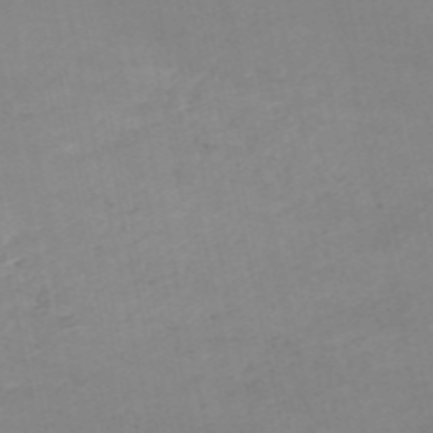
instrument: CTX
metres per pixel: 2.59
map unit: HNb
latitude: -54.7652
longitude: -37.1781
